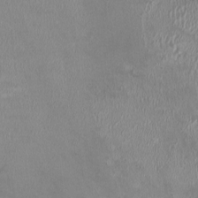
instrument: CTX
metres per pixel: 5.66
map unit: HNhu
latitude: -0.9542
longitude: -3.3104
